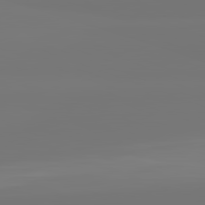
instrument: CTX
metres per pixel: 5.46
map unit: lApd
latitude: 82.1577
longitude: -177.8583
